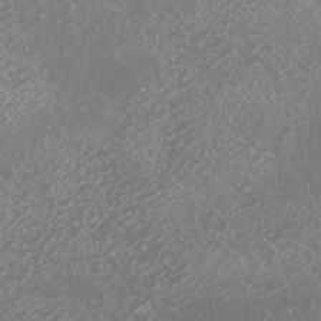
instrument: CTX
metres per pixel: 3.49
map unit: Nhu
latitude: -7.4265
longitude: -91.7639
